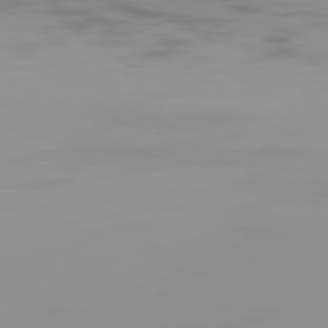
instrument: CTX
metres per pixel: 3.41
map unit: Hpe
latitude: 76.9891
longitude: -140.2522
